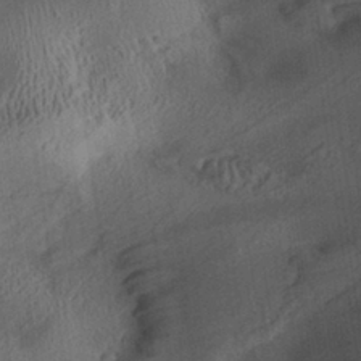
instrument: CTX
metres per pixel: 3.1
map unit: Aa
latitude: 29.1781
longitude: -137.0270
